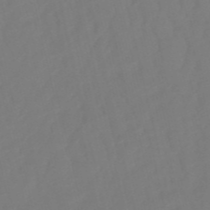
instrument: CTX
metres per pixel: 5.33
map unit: eHb
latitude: -50.5007
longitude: 76.6707
